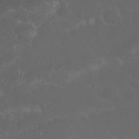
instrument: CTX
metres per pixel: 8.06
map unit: Nhu
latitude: 23.4237
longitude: -62.1956
